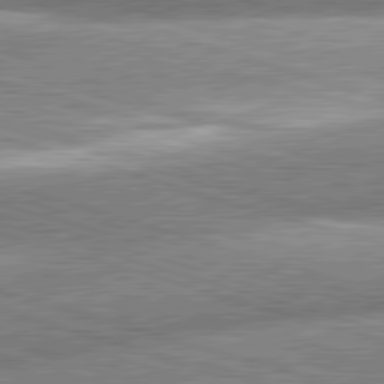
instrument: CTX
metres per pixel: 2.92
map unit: lApd
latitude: 81.2348
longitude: -162.4601
